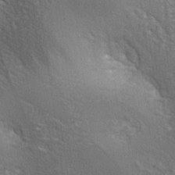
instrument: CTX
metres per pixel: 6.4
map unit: lAa
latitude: -7.2376
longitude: -125.4238
